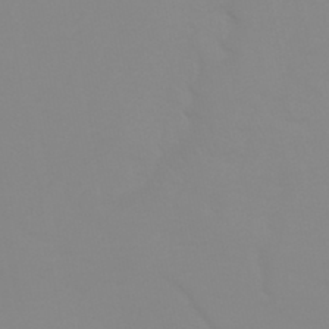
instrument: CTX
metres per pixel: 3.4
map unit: HNhu
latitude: -44.3495
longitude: 90.2740
